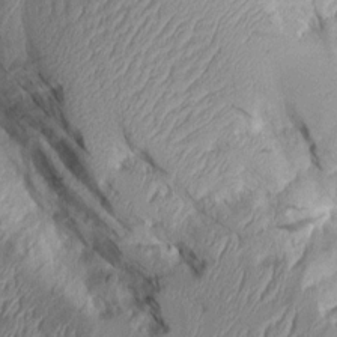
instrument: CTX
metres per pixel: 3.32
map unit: Aa
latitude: 9.0459
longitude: -127.9528
